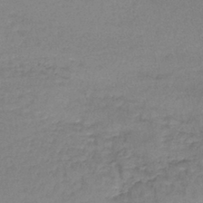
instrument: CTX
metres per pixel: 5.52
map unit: lHb
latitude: -42.8974
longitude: 59.3509
